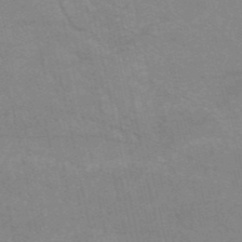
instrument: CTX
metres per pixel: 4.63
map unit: HNb
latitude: -52.7274
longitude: -44.0255
